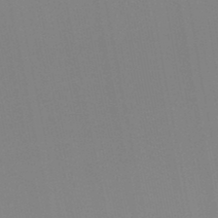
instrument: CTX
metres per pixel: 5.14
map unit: Hto
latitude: -8.0850
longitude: -49.0647
